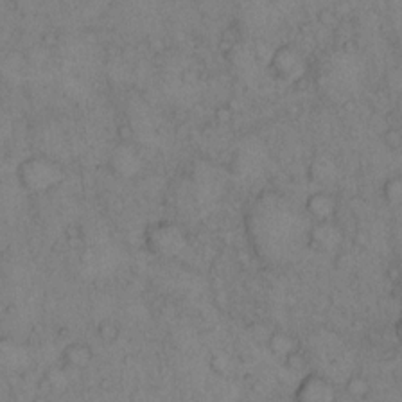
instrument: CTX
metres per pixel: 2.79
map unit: eHh
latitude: 14.1011
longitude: -63.2348
